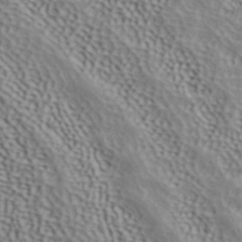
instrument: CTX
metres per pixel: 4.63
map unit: ANa
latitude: 41.8772
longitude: 50.7463
